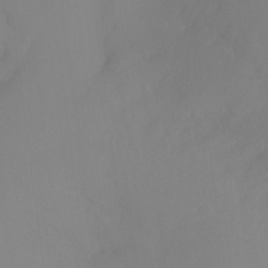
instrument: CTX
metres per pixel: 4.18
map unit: Ht
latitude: -12.9731
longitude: -50.6868
